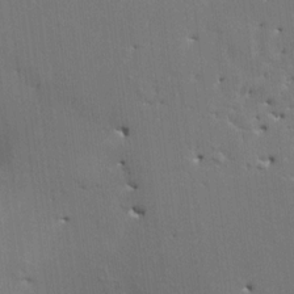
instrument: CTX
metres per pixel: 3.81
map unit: HNhu
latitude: 4.2333
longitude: 4.0283
